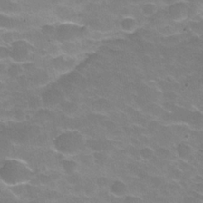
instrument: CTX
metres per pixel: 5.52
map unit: Hve
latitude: -30.3306
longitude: 95.4454
